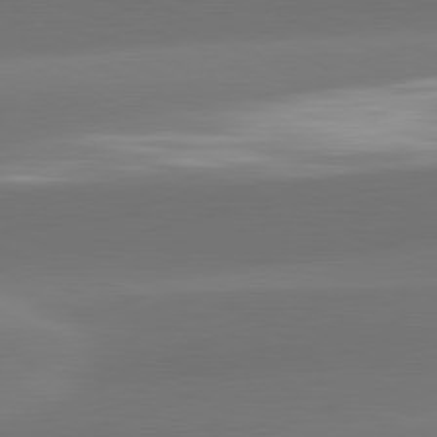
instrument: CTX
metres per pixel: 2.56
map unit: lApd
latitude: 81.8772
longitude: -162.3468
